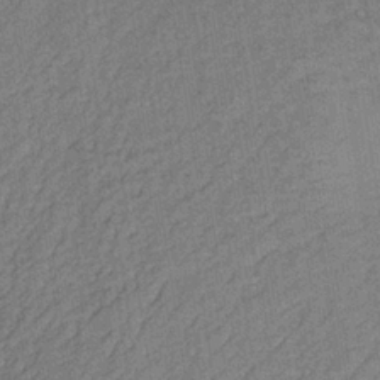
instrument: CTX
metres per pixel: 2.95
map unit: lHb
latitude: -35.8422
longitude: 68.5762
